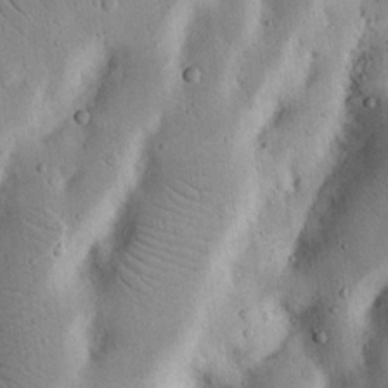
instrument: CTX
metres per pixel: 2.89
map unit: Nhu
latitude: 17.4049
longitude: -74.6868
